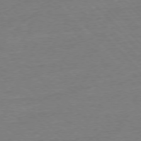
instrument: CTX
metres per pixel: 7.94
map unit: Ap
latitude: -77.3321
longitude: -95.5560
